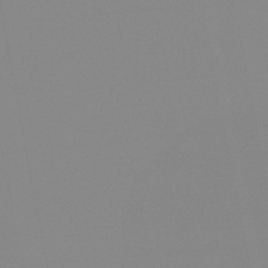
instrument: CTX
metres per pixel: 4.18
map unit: lHb
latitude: -44.3873
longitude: 55.6344
